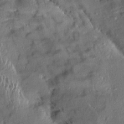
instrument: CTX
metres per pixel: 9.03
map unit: Aa
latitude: 13.7639
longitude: -144.1389
